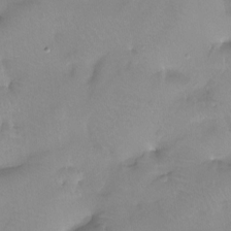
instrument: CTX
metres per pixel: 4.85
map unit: Htu
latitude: -13.8234
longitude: -46.0255
